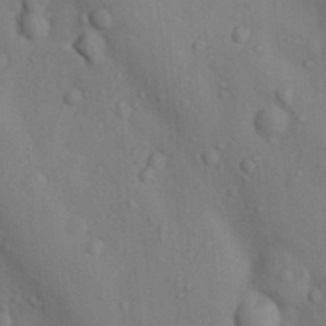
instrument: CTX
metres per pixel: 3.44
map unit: Nhu
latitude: 11.6694
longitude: -28.1578
